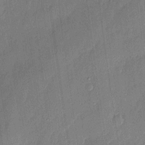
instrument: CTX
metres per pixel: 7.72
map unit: eHh
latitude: 6.2900
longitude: -73.8017
